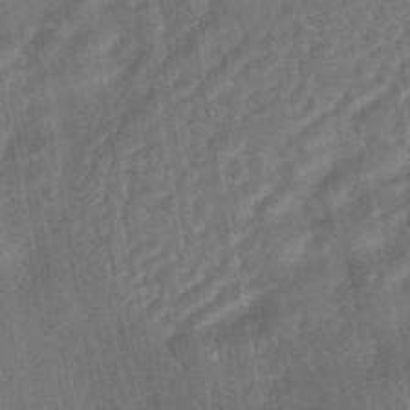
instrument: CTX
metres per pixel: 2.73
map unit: HNhu
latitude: -44.7463
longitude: 91.2376
